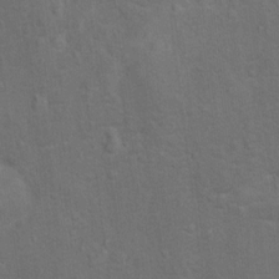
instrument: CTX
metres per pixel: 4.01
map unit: Ht
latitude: 10.8947
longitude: -39.5371
